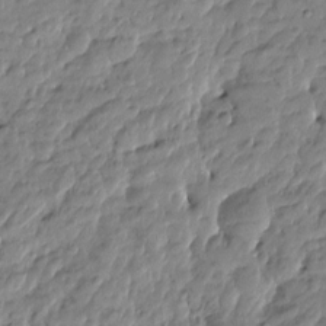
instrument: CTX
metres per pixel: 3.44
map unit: Htu
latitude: -4.7463
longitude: 177.2187
